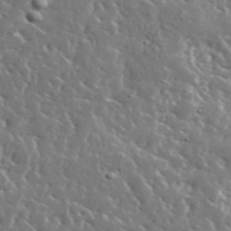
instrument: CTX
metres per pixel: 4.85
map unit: lHvf
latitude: 36.8569
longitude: -88.5546
